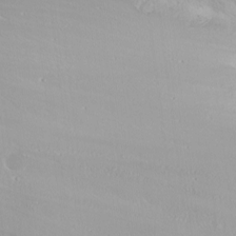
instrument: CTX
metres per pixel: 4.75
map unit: Nhu
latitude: -7.7477
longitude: -71.1970
